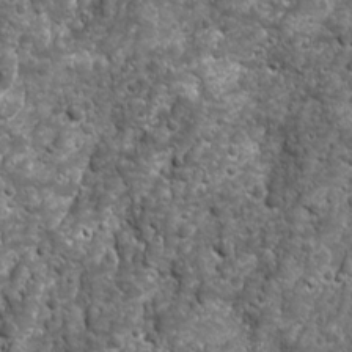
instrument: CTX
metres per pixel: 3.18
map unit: Ave
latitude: 16.3845
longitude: -132.9892
